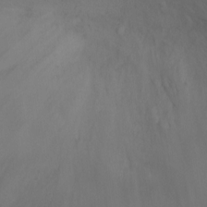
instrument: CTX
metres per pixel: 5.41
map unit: Ht
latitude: 0.6868
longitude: -21.4049
